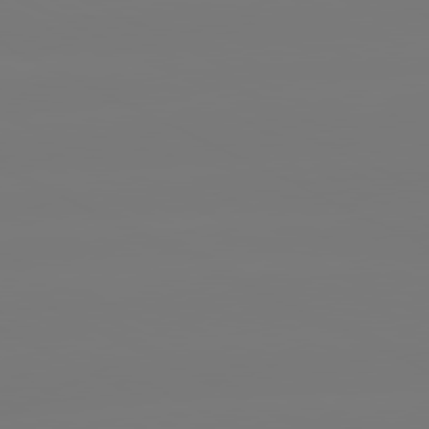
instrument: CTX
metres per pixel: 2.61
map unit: lApd
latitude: 80.9325
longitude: -148.3278
